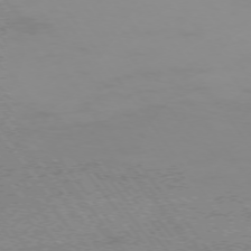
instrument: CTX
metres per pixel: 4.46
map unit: Ap
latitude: -74.7086
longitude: -82.0444
